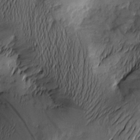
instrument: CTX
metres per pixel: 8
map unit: Htu
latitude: -2.5384
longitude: -176.6679
